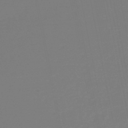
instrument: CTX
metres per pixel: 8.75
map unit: eHb
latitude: -49.8612
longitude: 77.6722
